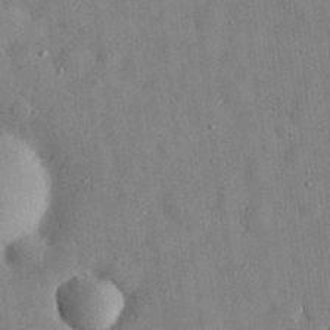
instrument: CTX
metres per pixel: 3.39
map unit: eHh
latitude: 29.4426
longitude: -74.0822
